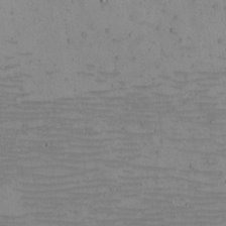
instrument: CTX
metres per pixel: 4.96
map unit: eHh
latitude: -5.0486
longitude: -82.4601
